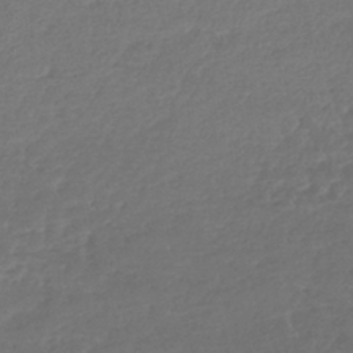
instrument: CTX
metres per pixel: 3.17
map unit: lHb
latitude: -42.7463
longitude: 68.9730
